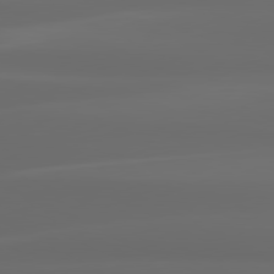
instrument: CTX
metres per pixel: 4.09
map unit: lApd
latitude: 80.7624
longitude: -137.5938
